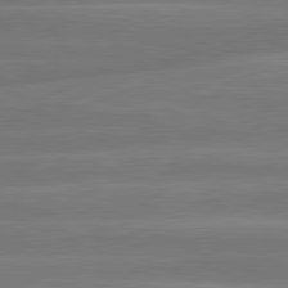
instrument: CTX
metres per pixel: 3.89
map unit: lApd
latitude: 81.5371
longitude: -135.9717
